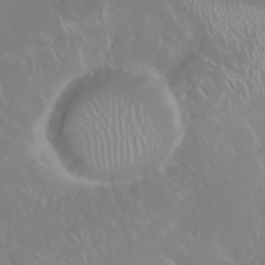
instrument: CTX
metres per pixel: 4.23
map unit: Nhu
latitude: 25.5938
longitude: -58.7435
